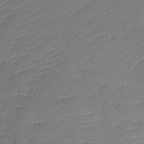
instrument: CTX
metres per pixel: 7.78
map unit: lHb
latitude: -39.3321
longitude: 73.7288
